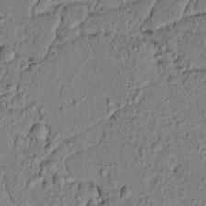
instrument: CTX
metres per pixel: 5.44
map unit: lAvf
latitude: 6.7435
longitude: 166.3873
